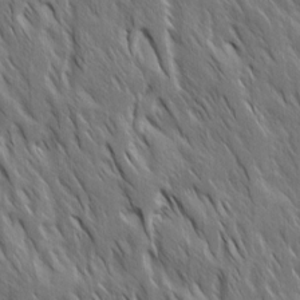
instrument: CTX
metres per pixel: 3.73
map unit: Ave
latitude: 14.9703
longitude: -134.2900
